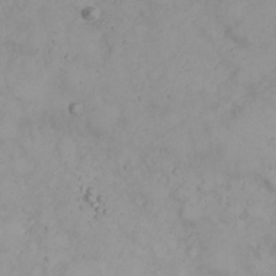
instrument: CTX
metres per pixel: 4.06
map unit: Nhu
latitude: 23.2915
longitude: -60.0255
